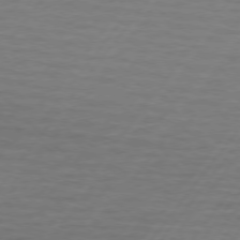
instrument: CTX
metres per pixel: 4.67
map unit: lApd
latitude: 74.4223
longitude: -78.2523
